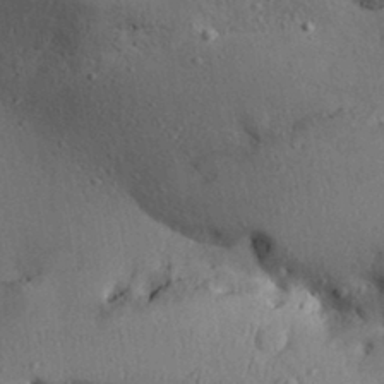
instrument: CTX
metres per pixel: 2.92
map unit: Aa
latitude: 30.9514
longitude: -145.3859
